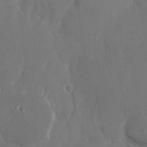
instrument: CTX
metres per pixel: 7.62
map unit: Nhu
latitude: -22.7086
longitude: -72.8758
